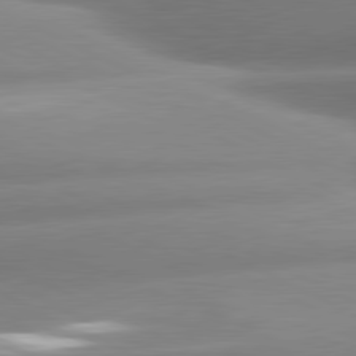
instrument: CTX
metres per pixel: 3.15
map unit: lApd
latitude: 80.7813
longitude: -159.7261
